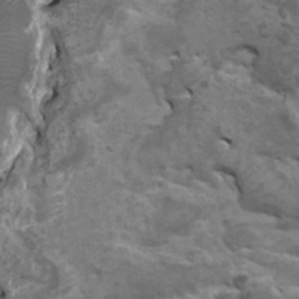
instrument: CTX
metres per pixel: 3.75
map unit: HNhu
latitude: 4.0822
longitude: 3.5210
